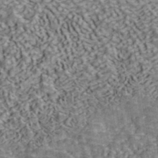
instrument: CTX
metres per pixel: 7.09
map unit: ANa
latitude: 40.8757
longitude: 52.3495
